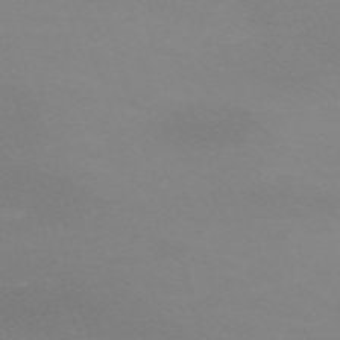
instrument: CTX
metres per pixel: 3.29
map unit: eHh
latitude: -62.7085
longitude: 48.6519
